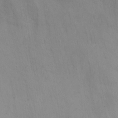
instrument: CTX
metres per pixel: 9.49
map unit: Ht
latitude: 1.6882
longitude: -35.8772
